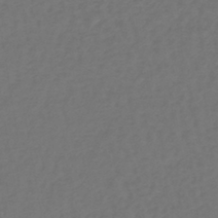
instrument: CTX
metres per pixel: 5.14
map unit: lHb
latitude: -39.4266
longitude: 63.3320
